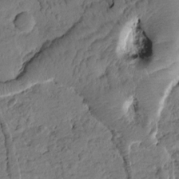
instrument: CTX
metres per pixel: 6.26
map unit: Htu
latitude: 1.4804
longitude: 177.3510
